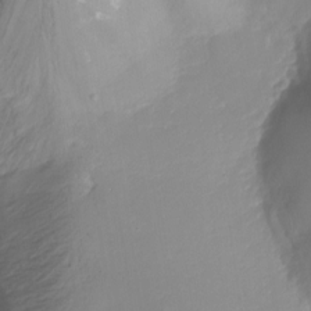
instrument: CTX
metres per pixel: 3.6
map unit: Nhu
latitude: -15.3510
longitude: -54.0633
